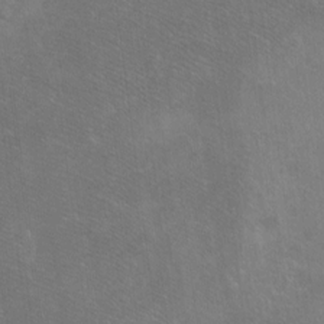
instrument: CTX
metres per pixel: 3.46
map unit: Ht
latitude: -7.3698
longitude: -36.6302
